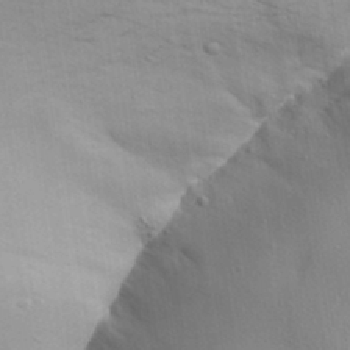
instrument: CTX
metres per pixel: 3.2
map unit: Aa
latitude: 31.9528
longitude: -144.0633
